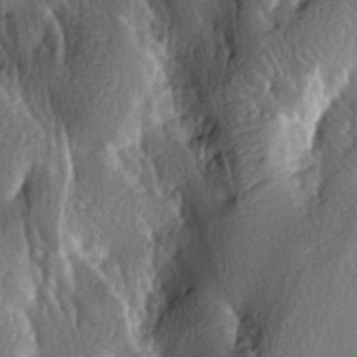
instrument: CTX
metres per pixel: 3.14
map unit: lAa
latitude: -7.1620
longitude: -124.5924
